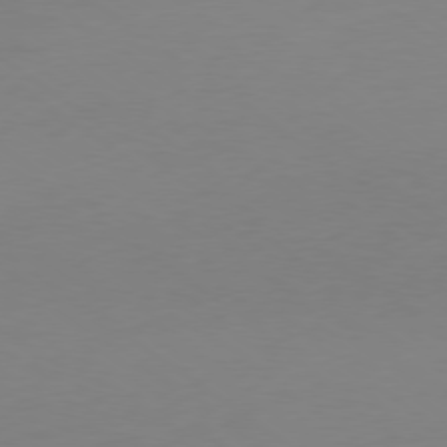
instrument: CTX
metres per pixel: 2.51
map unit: Ap
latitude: -79.1809
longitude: -67.6316
